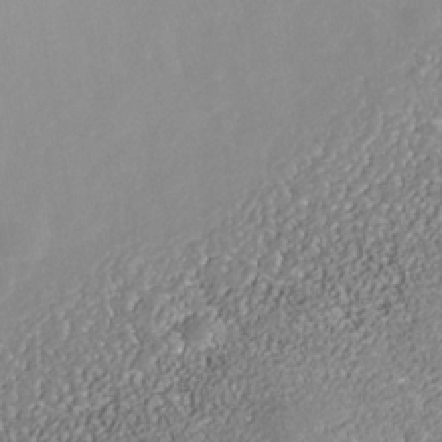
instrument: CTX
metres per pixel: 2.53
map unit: Nhe
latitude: -37.9178
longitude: -88.8002
